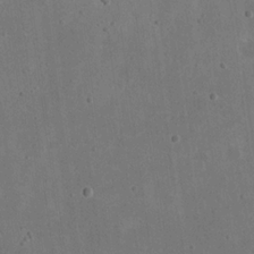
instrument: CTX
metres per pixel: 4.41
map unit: eHh
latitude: 21.5560
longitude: -69.8961
